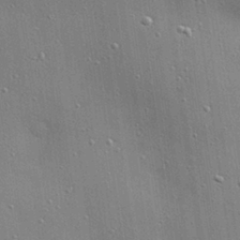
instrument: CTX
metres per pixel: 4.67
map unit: Hve
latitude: 28.2333
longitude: -90.7624
